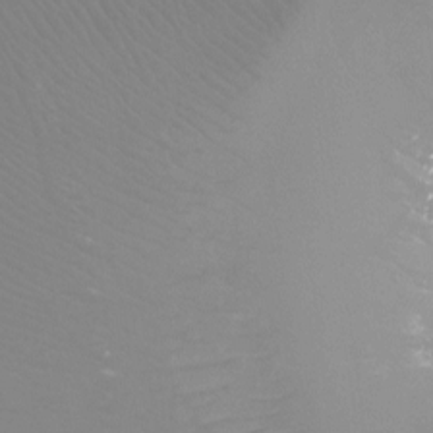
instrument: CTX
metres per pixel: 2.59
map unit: Ht
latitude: -4.1605
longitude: -26.8191
